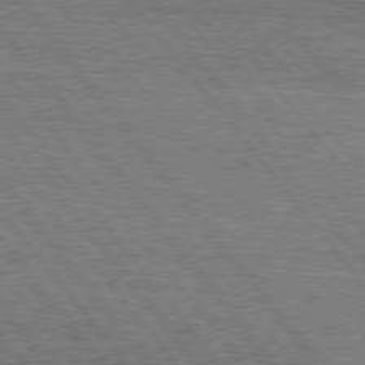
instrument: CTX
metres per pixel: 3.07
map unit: Hpe
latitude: 75.3860
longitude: -138.7624
